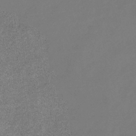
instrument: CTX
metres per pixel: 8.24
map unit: eHb
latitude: -34.0472
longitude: 78.4251
